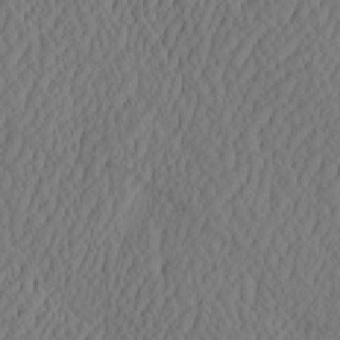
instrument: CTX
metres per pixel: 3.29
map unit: eHh
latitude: -2.9352
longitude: 16.8597
